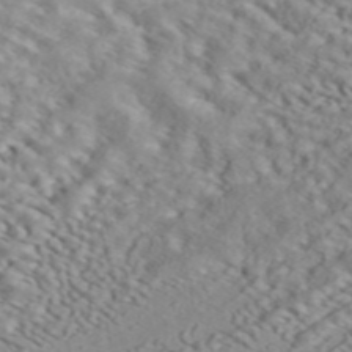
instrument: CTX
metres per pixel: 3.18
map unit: ANa
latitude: 44.9892
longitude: 37.2376
